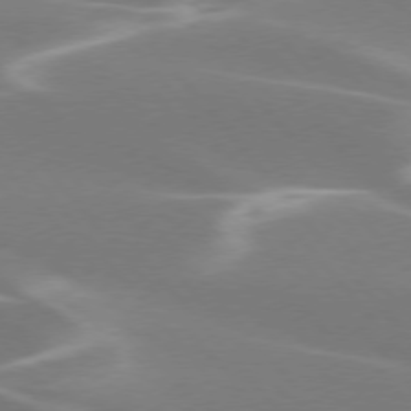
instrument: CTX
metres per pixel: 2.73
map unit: lApd
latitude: 75.7450
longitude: -63.4049
